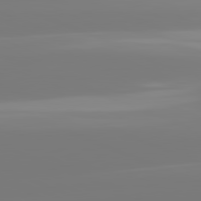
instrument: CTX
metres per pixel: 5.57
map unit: lApd
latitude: 81.7639
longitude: -150.2144
